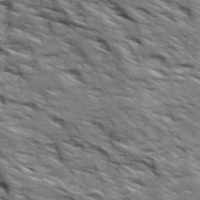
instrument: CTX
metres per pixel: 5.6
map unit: Ave
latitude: 19.1403
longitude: -134.9891
